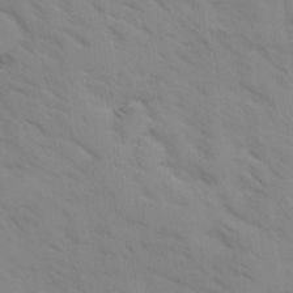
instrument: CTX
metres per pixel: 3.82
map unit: Ave
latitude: -1.4266
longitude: -111.6127
